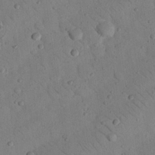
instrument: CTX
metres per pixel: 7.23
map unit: Nhu
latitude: 23.2915
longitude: -74.6491
